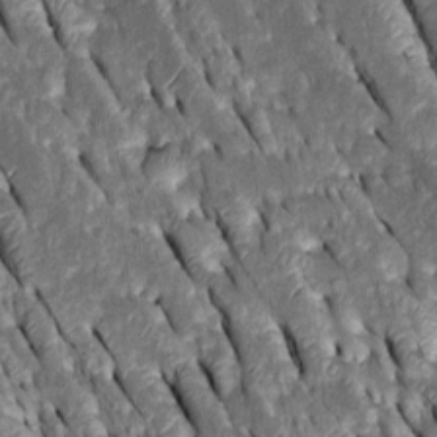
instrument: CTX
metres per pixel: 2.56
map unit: Htu
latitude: -0.7841
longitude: 148.7652
